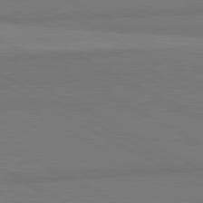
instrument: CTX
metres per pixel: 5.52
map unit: lApd
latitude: 81.4804
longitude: 151.8800
